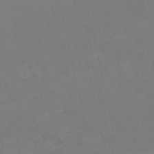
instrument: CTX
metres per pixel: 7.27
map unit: HNb
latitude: -54.5007
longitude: -35.3481
